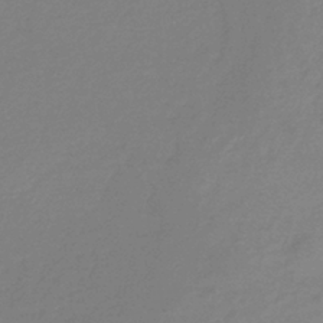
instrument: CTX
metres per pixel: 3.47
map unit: eHb
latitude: -36.4440
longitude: 78.6518
